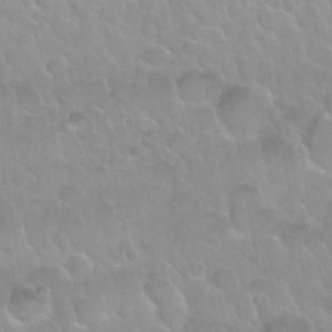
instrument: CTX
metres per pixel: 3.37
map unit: Nhu
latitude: 29.9906
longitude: -54.9514
